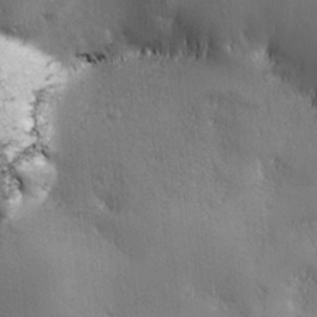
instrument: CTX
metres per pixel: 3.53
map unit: Ave
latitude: -6.8219
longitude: -121.4616
